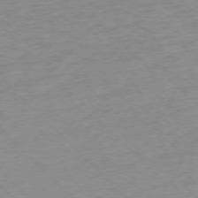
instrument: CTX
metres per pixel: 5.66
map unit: Ap
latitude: -76.8408
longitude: -63.0459
